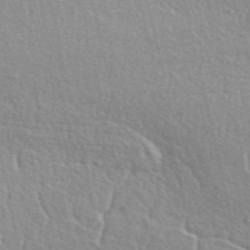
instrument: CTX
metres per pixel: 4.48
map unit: ANa
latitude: 49.5749
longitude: -73.7072
